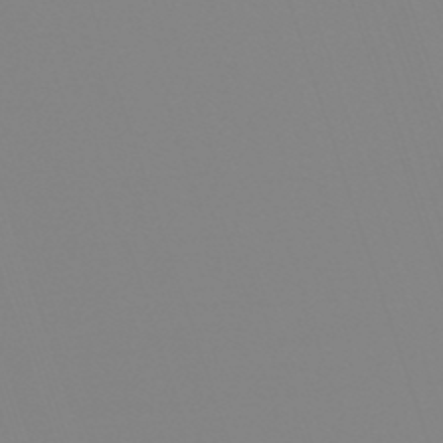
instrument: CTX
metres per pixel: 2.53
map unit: lHb
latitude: -49.0676
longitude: 81.5399
